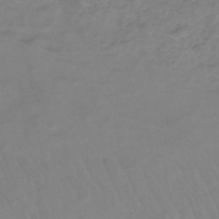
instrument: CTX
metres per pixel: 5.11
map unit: eHh
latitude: -46.1039
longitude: -29.4993
